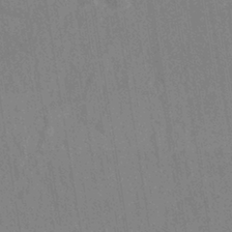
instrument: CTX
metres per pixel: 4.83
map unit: eHh
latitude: -39.8045
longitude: -26.7246
